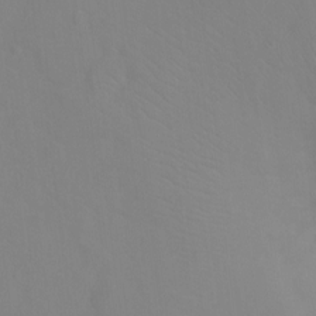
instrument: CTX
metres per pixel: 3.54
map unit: Ht
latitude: -9.0297
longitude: -34.9513
